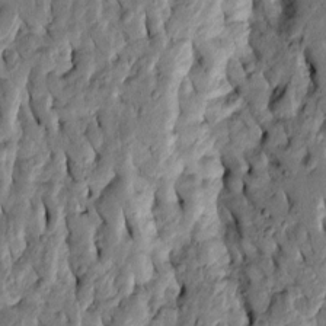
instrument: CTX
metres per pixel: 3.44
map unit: Htu
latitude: -3.9556
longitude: 156.5951
